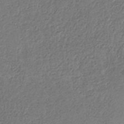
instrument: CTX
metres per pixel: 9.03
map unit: HNb
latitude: -33.5399
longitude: 56.2550
